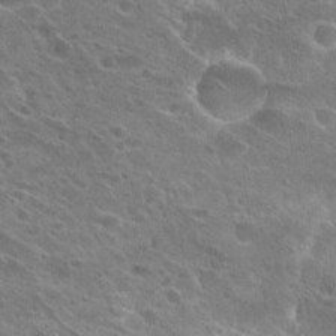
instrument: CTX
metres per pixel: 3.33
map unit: Hto
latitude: 24.8757
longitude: -45.2537
